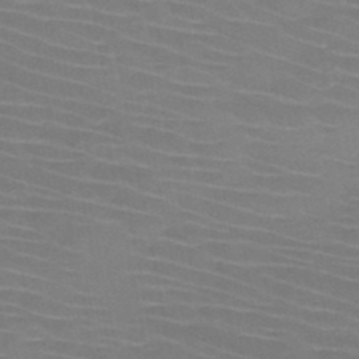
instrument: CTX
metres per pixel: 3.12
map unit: HNb
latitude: -47.3887
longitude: -44.8191
